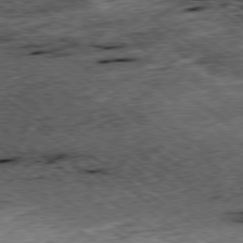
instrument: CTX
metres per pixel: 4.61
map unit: Ap
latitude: -79.3131
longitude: -51.9906
